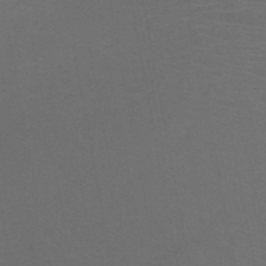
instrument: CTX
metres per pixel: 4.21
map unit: HNb
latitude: -50.6140
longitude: -44.1389
